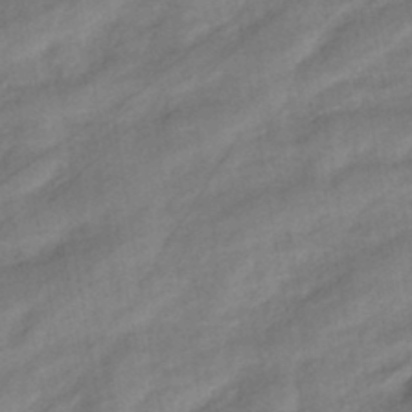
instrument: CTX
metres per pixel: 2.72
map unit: eHb
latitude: -42.4440
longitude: 83.2754
